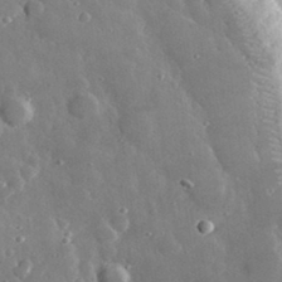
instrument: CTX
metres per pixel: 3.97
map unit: lHvf
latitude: 33.7072
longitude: -87.3859
